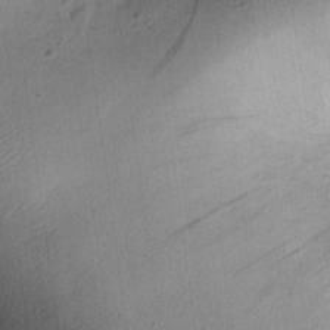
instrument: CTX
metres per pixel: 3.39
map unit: eHh
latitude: 25.7071
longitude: -75.5938
